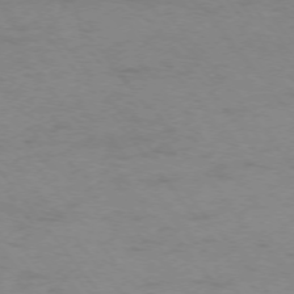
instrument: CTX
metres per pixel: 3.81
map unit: Ap
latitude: -75.5022
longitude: -67.2159
